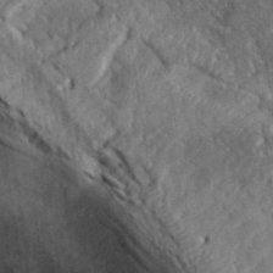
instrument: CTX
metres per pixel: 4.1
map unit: eHh
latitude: 30.3657
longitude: -74.3845
